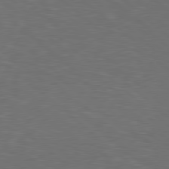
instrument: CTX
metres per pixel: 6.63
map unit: lApd
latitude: 78.9136
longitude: -177.5182
